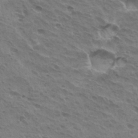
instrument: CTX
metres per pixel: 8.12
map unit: Hto
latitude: 31.9151
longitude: -41.0458
